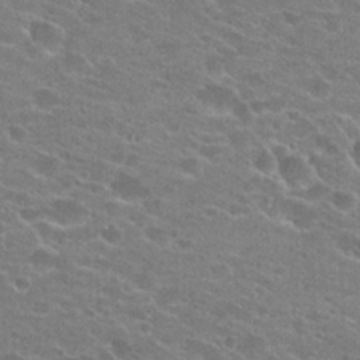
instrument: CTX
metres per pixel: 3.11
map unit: Hto
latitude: 22.8947
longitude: -43.6316
